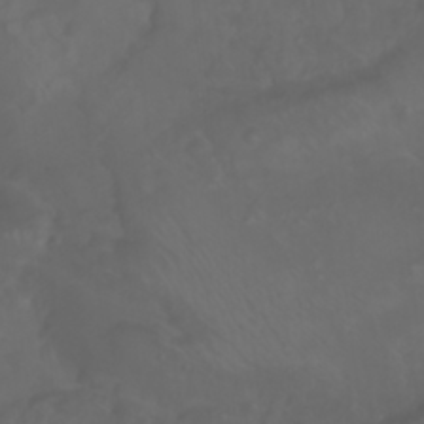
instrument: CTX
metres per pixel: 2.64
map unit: Nhu
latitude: 23.4237
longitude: -65.1214
